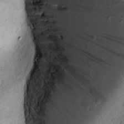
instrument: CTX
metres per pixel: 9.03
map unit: lAvf
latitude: 7.7639
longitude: 163.9745
